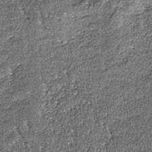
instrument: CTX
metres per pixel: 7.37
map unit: lHb
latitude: -39.5021
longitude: 65.3888
